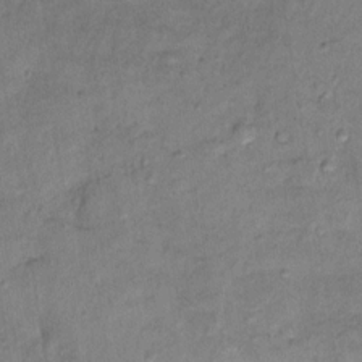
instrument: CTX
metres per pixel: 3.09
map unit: Nhu
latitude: 12.3467
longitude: -29.0458
